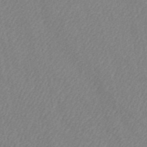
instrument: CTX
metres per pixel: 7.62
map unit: HNb
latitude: -52.4440
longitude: -50.3278
